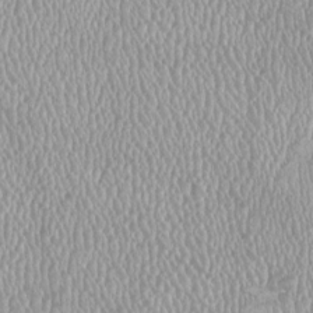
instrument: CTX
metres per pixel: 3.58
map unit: HNhu
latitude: -2.5006
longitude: 0.1984
